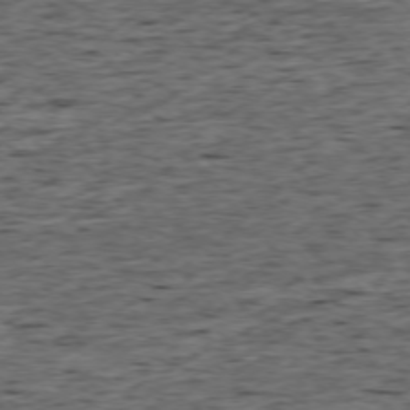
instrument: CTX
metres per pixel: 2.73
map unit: Ap
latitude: -75.6344
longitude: -92.2900
